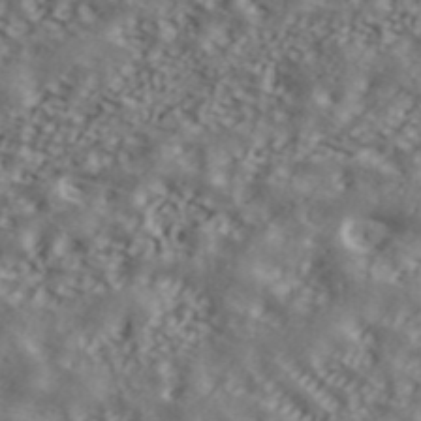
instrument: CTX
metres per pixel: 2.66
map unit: ANa
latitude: 42.9514
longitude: 48.8030
